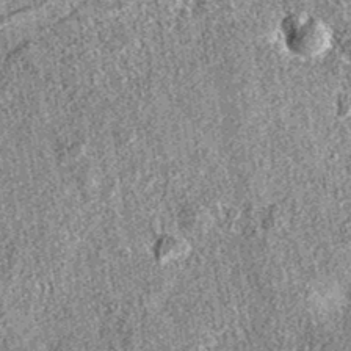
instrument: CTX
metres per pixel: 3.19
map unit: eAb
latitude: 36.3656
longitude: 110.5196
